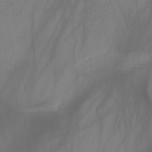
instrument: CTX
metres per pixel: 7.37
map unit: HNb
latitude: -44.6896
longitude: -43.7261
